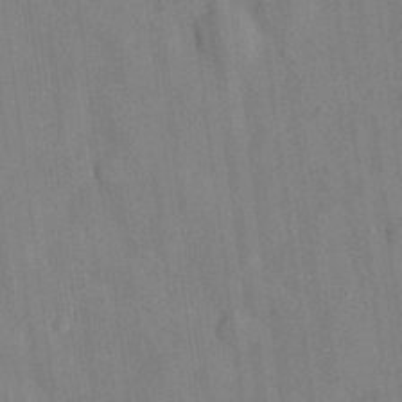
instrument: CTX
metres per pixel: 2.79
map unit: eHh
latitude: 28.8380
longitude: -76.9702
